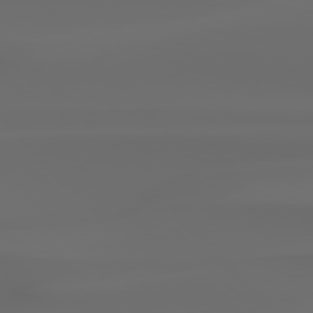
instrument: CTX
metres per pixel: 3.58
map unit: Hpe
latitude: 76.9513
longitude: -133.1403
